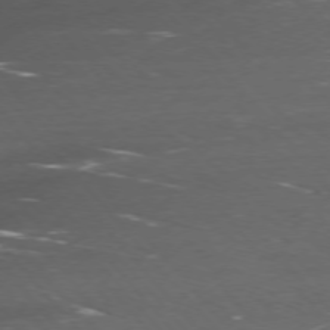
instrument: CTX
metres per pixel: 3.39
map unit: Ap
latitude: -76.1228
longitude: -70.2522
